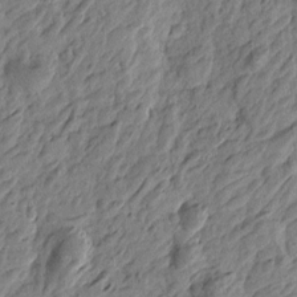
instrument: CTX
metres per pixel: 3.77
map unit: Htu
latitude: -3.9745
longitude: 179.8044
